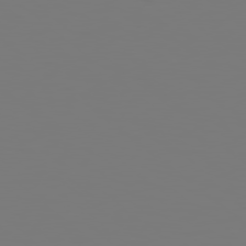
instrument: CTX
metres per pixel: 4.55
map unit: Hpe
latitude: 78.6869
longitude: -163.6127
